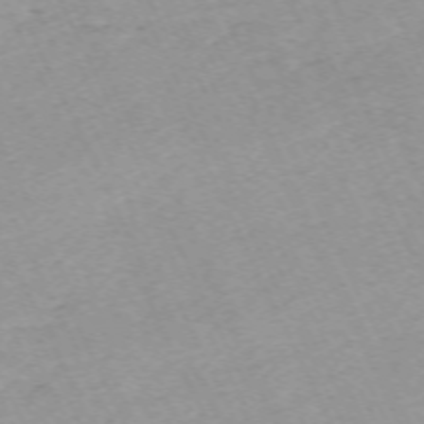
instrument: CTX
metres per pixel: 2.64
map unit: Hpe
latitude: -70.5952
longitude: 14.7841
